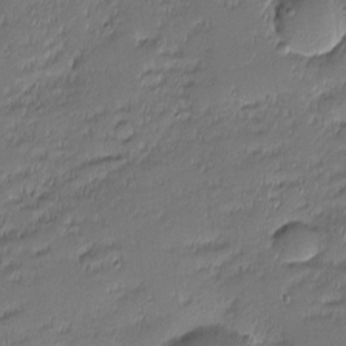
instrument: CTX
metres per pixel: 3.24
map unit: eHh
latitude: -2.6329
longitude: -83.3670
